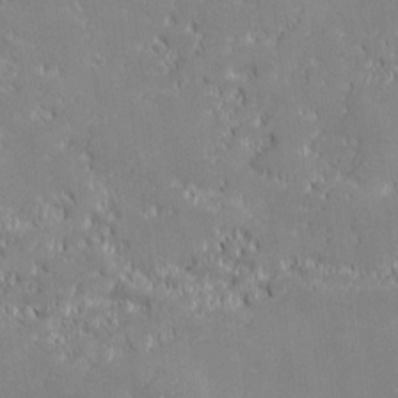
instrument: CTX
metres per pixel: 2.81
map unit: eHh
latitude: -1.9745
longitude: -82.5167
